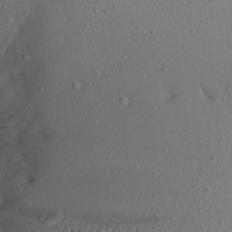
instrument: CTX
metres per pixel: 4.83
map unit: Aa
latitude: 21.5371
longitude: -144.9325
